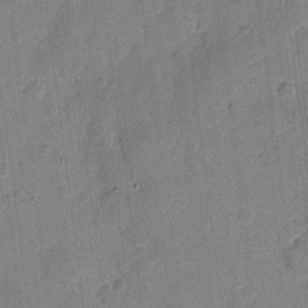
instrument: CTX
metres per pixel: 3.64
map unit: eHh
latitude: 10.2334
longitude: -66.5545
